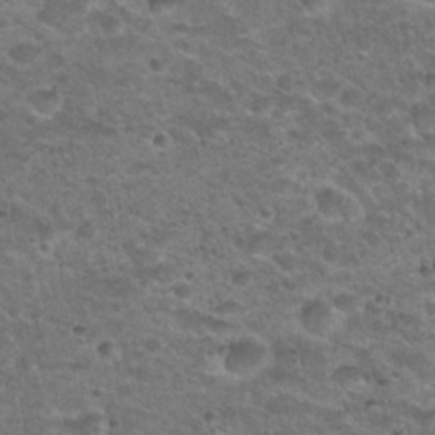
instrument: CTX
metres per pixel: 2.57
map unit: Nhu
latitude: 28.1767
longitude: -49.3860
